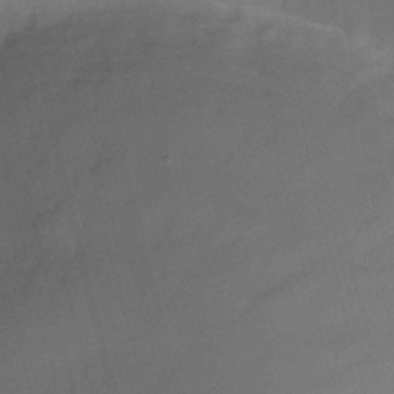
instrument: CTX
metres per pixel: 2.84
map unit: Nhu
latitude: -17.4266
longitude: -56.5734
